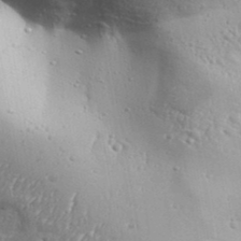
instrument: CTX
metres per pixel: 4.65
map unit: Aa
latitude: 32.3845
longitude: -133.9906
